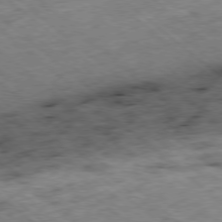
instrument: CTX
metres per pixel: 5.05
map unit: Ap
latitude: -78.7463
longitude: -49.0081
